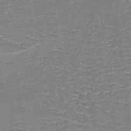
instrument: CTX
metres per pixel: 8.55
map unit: HNb
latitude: -49.8423
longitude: -47.0081
